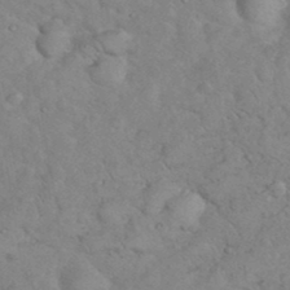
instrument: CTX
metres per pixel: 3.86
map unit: eHh
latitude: 36.4412
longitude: -64.2711
